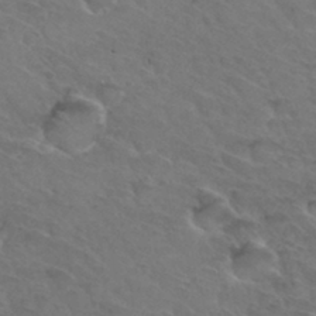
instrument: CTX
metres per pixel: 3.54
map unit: Hto
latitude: 32.6868
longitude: -46.2334
